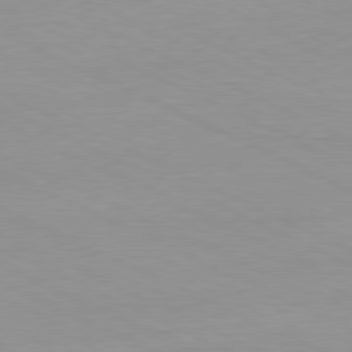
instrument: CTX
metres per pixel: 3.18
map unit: Ap
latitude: -81.0487
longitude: -93.7260
